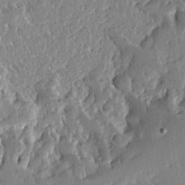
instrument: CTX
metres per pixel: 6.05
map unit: Ave
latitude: 12.7624
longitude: -137.1026
